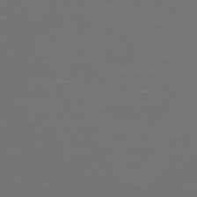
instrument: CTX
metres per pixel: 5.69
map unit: Hpe
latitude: 72.1956
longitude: -126.5168
